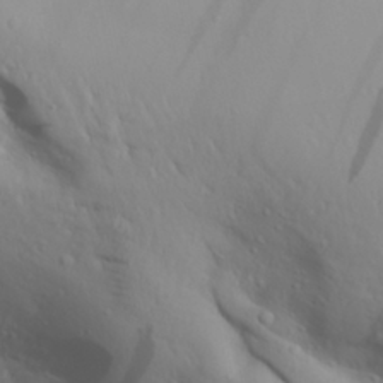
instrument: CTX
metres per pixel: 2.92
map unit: Aa
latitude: 28.1200
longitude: -133.2915
